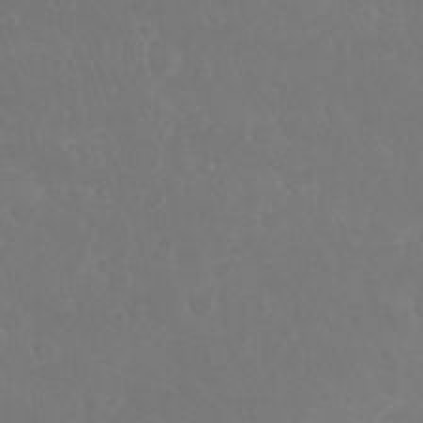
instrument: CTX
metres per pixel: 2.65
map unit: Nhu
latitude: 26.9892
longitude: -64.7624
